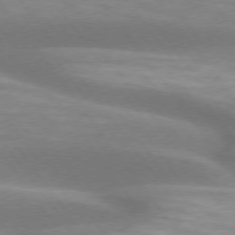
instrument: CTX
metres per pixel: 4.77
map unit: lApd
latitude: 74.9703
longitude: -49.8205
